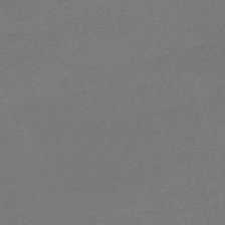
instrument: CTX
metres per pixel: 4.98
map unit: HNb
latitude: -55.8800
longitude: -43.1970
